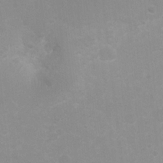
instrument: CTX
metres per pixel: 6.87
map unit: Nhu
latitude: 3.2915
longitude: -25.8583
